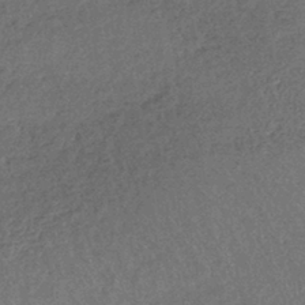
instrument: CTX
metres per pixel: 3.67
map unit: lHb
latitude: -41.1053
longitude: 69.2564
